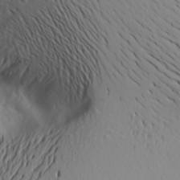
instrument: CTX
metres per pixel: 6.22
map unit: Aa
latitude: 21.9717
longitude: -146.0822
